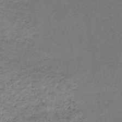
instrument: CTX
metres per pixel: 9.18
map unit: lHb
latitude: -34.3873
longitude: 68.0472
